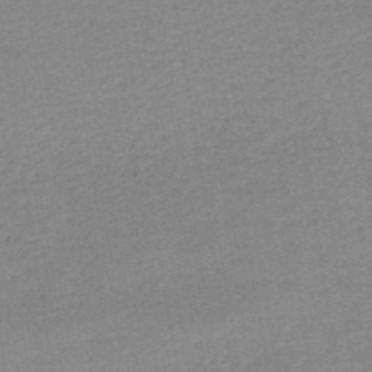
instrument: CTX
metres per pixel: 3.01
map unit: HNb
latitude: -49.8612
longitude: -48.8002
